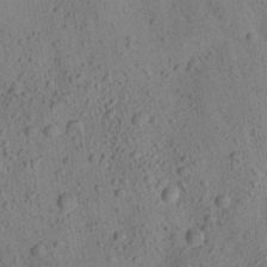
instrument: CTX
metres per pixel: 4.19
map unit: Aa
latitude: 22.9703
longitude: -142.9514
